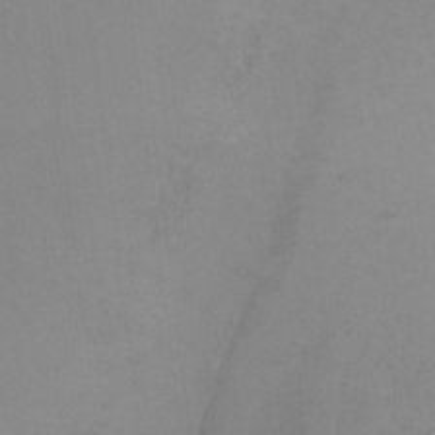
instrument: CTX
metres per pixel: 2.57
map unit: Ht
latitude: 1.1214
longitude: -35.2537
